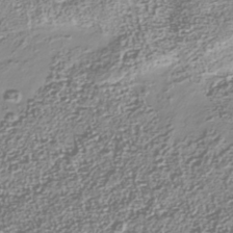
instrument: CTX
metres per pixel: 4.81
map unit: Nhu
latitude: -40.4629
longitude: -83.7449
